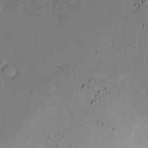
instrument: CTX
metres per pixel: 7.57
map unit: lAvf
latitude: 8.8758
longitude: 166.9920
